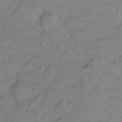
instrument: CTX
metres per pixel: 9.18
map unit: Ht
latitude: -9.1620
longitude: -35.8961
